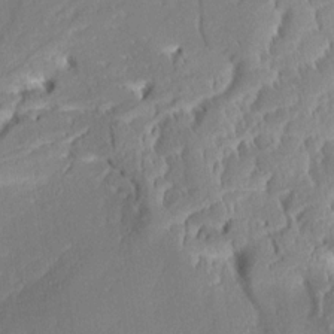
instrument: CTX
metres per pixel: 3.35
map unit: Aa
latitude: 8.8569
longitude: -133.8017
